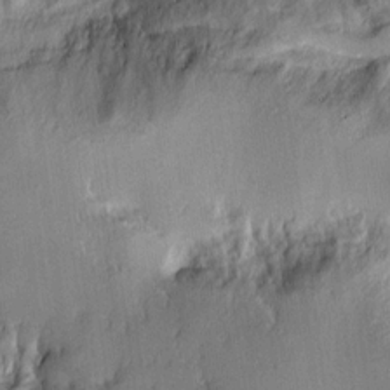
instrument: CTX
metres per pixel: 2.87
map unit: Ave
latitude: 14.0255
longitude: -131.4049
